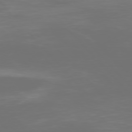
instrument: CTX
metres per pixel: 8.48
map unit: Ap
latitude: -77.1242
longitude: -73.8773
